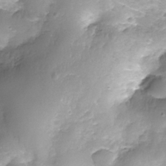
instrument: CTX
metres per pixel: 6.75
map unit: Nhe
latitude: -36.3306
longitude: -178.5924
